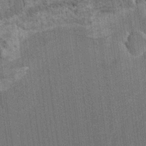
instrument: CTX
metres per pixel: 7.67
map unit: HNhu
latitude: 3.8394
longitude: 4.8597
